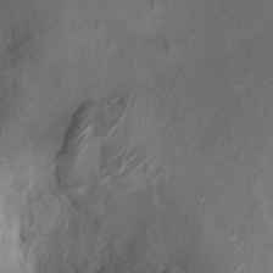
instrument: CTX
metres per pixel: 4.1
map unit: Ht
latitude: -1.9745
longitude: -15.2915
